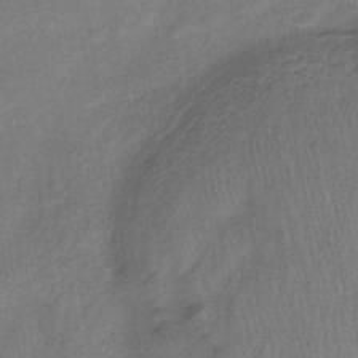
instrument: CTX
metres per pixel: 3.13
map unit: lHb
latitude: -38.8219
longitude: 72.7841
